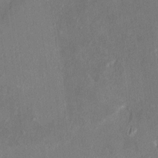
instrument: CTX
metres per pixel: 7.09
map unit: HNhu
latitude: 7.1403
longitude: 2.9541
